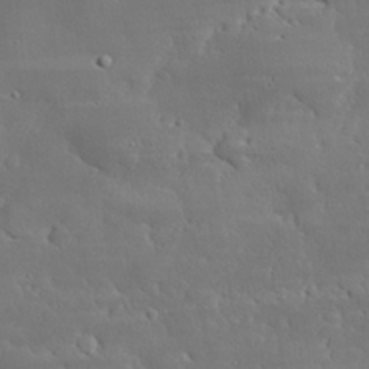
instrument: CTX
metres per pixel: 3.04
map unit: eHh
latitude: 29.9150
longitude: -82.5356
